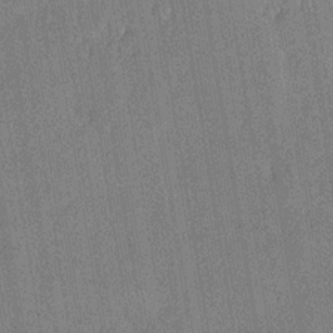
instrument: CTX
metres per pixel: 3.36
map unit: lHvf
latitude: 20.3279
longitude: 144.7841
